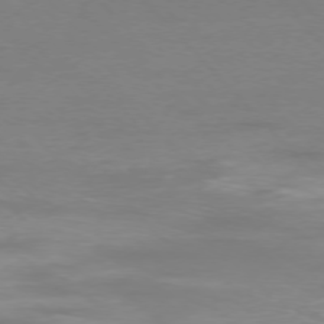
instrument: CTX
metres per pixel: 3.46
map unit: Ap
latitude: -76.9164
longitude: -80.7246
